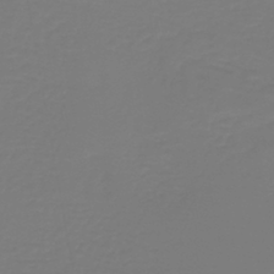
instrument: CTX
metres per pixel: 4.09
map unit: lHb
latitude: -42.6140
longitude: 63.8989
